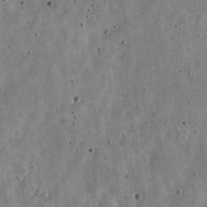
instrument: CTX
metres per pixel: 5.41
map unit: Nve
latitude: -24.9919
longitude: 105.3887
